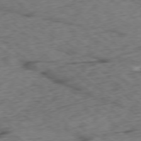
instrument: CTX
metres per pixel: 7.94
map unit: Ap
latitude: -77.6911
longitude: -78.5735
